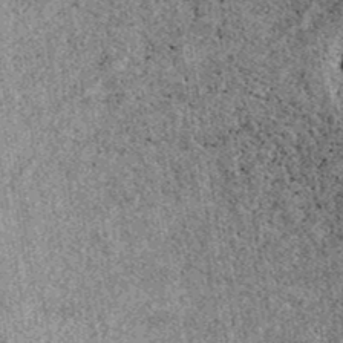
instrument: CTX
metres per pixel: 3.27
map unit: eAb
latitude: 39.6127
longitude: 111.5210
